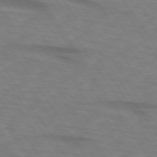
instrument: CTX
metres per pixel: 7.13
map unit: lApd
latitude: 74.1578
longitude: -76.1766
